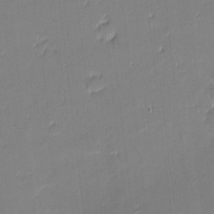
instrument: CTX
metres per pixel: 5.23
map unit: eHh
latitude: -3.0108
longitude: -81.7072
